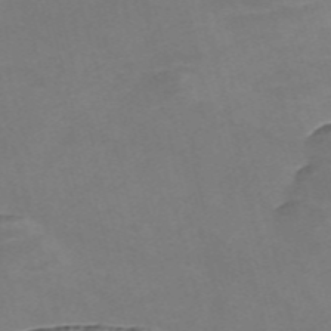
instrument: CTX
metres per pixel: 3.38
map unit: Nve
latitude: -58.1038
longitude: 59.1620
